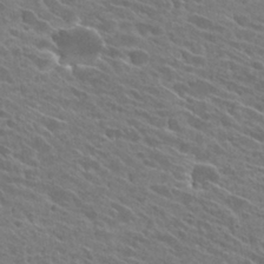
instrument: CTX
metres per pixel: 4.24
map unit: Hto
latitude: 25.8583
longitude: -41.3103
